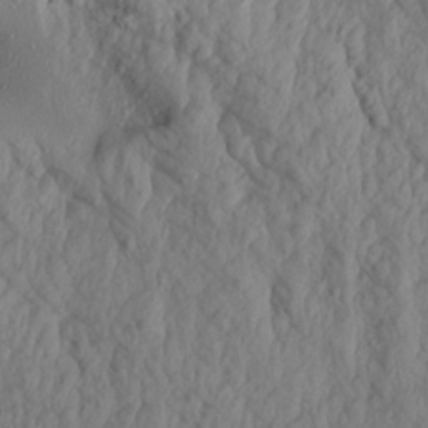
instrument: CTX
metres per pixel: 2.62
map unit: Aa
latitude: 18.5734
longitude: -146.3657
